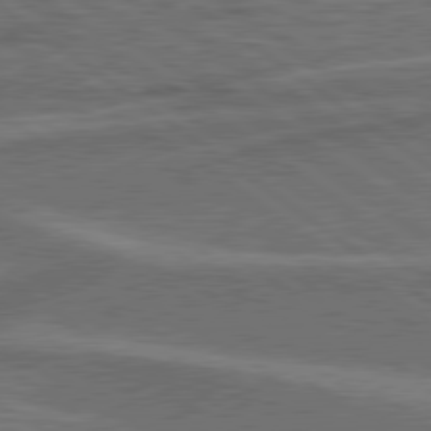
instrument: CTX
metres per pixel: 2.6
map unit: lApd
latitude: 79.6127
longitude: 171.9745
